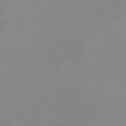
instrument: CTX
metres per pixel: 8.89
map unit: HNb
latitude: -32.3307
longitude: 60.7274
